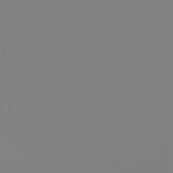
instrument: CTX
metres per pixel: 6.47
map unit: Nhu
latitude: -6.4251
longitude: -94.5924
